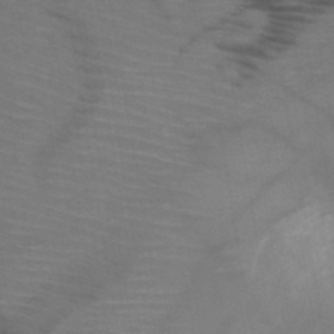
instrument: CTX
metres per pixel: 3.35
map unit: HNb
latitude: -50.9164
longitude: -44.8191
